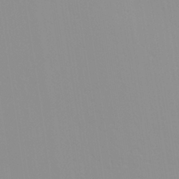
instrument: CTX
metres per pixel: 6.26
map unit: Nhu
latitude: -0.0472
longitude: -78.5357
